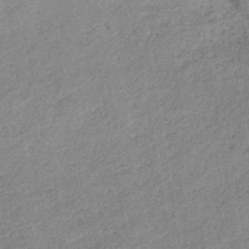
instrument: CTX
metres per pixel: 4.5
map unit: eHb
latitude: -41.7100
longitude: 82.2172
